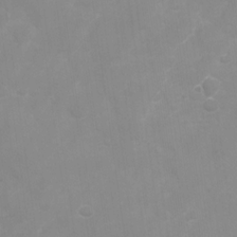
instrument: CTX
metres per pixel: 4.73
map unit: Nhu
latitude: -28.9164
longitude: -66.4223
